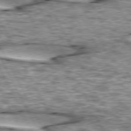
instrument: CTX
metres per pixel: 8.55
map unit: lApd
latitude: 74.2334
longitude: -55.1025
